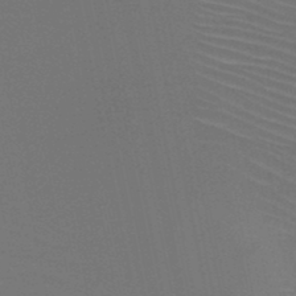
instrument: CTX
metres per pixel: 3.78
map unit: HNb
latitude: -47.5210
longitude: -42.6868
